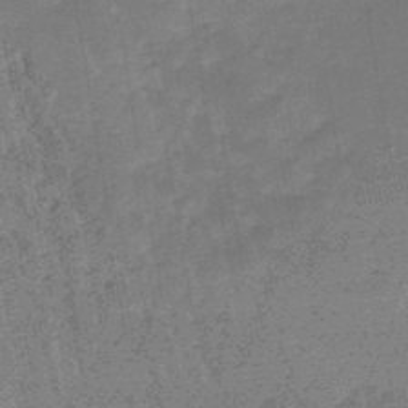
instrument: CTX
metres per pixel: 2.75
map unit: lHb
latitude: -47.8800
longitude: 76.0283
